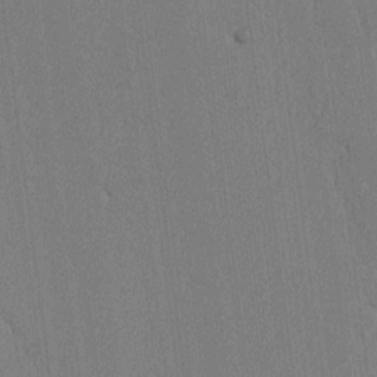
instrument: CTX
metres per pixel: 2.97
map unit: lAvf
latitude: -8.8786
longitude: -113.7827
